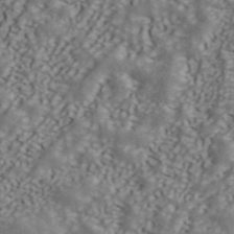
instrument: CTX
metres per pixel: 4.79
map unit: ANa
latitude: 43.4049
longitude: 47.7288
